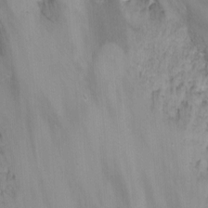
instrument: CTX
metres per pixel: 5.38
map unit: Nhu
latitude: -7.3131
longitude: -51.5371
